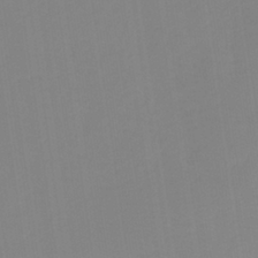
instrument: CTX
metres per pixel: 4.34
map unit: HNb
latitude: -35.8611
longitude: 51.4076
